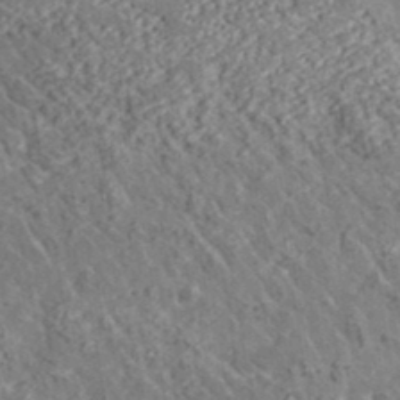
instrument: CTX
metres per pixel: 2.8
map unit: lHvf
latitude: 37.6316
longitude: -91.7072
